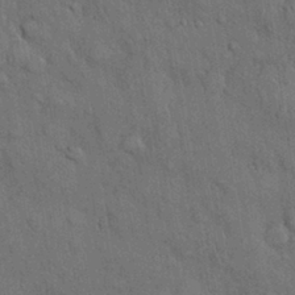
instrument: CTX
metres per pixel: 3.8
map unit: Nhu
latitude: 27.8206
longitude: -68.5924
